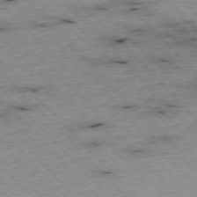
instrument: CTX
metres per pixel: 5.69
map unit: Hpe
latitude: -76.4251
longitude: -15.7828
